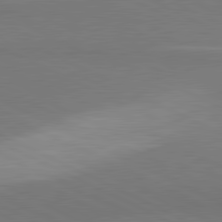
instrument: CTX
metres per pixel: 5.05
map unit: lApd
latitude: 81.3482
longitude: 157.3698
